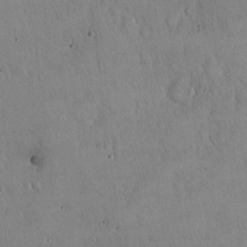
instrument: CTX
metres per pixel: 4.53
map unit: Hto
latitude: 17.3482
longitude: -59.2915
